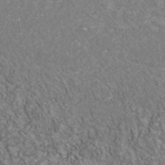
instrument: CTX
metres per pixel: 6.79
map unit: Nhu
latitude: -39.7856
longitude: -83.4993
